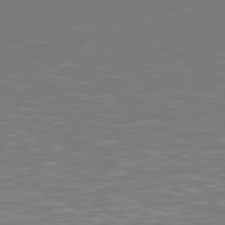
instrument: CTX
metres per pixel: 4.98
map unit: Hpe
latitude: 78.3279
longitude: -166.5923
